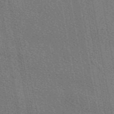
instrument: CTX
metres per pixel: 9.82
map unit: eAb
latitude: 50.8758
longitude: 108.8219
